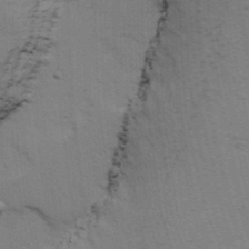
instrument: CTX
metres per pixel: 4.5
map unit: Ave
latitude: 13.7450
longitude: -102.2900
